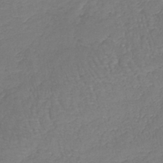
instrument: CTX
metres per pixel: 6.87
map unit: lHb
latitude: -41.4832
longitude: 65.7856
